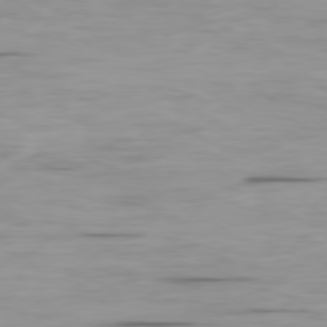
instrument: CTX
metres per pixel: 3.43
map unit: Ap
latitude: -79.8989
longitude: -76.6112
